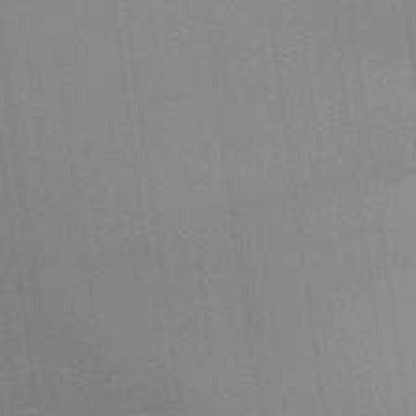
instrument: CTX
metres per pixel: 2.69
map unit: Aa
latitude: 32.8191
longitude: -143.2159
